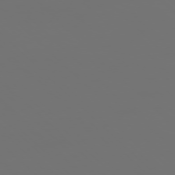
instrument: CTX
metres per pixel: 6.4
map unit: Ap
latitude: -77.2754
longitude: -61.8961
